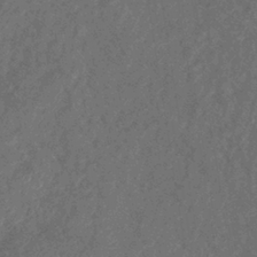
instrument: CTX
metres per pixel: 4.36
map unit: eHb
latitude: -39.8800
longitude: 77.1242
